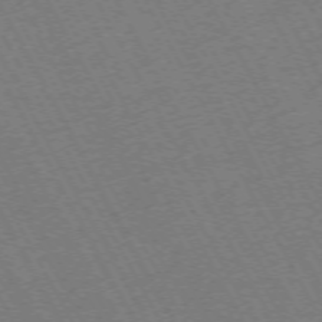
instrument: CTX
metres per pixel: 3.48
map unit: Hpe
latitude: -72.6329
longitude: 11.0298
